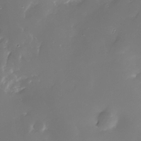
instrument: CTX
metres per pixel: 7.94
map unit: Nhe
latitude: -33.0298
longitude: -116.4601
